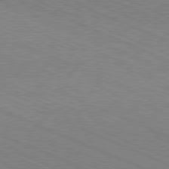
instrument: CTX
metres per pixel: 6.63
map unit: Hpe
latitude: -81.5588
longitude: 16.6519
